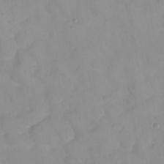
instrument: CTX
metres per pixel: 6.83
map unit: eHh
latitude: 21.5371
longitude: -64.1578
